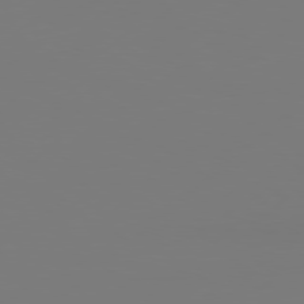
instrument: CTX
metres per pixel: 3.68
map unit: Hpe
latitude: 76.4412
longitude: -130.9136
